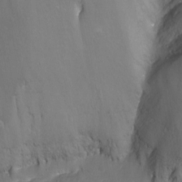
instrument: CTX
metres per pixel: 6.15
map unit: Nhu
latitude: -13.2187
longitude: -64.7058
